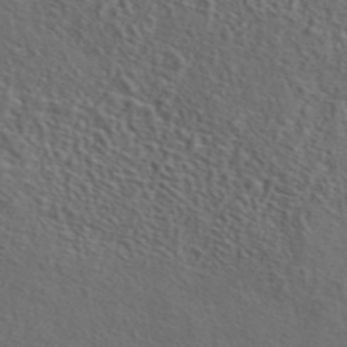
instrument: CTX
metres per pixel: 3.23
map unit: eAb
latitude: 43.9528
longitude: 112.3306
